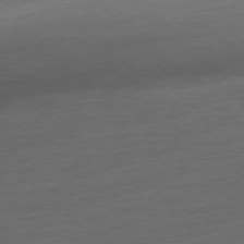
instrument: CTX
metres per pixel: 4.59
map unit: Hpe
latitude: -77.4265
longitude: -13.1592
